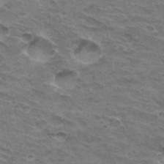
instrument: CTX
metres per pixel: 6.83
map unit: Hto
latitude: 32.8569
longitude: -47.2348
